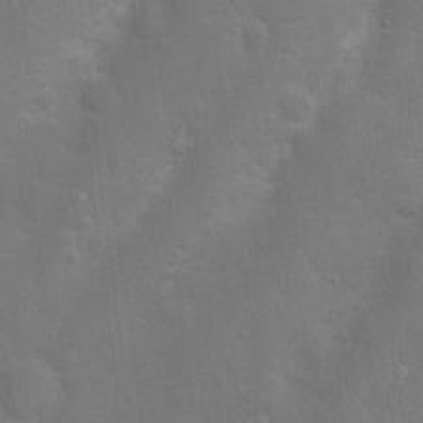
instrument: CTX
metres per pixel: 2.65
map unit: Nhu
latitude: 4.9136
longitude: -24.6868
